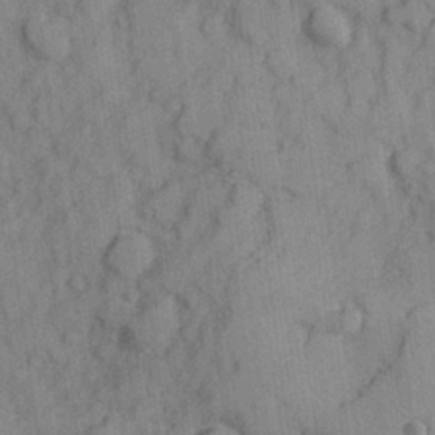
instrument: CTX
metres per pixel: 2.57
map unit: Hve
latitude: 25.3103
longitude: 147.7855
